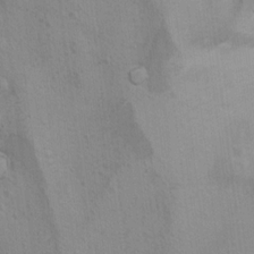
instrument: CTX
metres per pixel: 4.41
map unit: Hto
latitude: 11.4427
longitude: -35.9906
